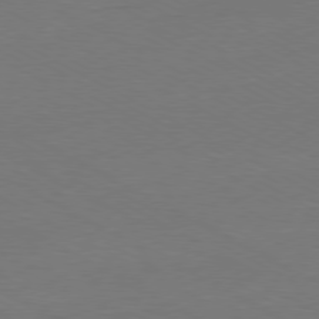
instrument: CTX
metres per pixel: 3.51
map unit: Ap
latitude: -79.8800
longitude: -82.4790
